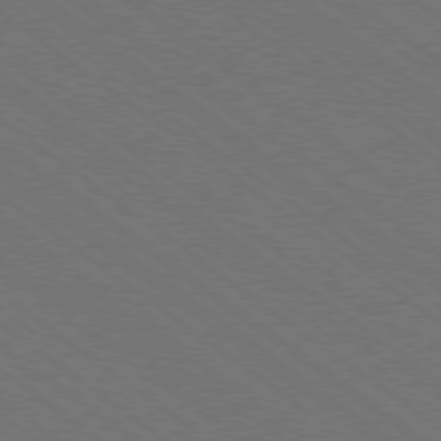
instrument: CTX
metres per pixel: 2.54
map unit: Ap
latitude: -79.3131
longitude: -64.5168
